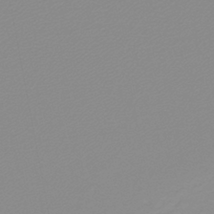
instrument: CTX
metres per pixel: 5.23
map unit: lHb
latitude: -40.7274
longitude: 63.5966
